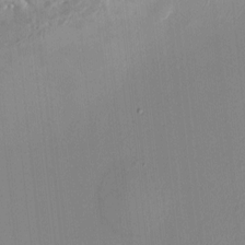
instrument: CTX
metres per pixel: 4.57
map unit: HNhu
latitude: 1.2726
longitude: -6.8947
